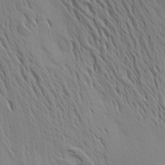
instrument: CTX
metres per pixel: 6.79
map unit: Aa
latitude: 16.1389
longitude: -147.5183
